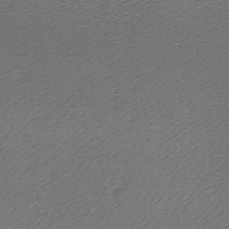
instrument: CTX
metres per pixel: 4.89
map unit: Ave
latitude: -6.8597
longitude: -123.4804
